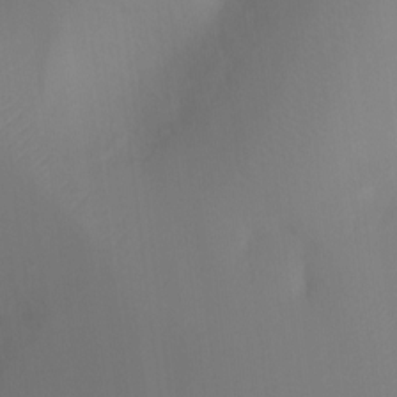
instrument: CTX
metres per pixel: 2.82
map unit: Ht
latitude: -8.5196
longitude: -30.9703
